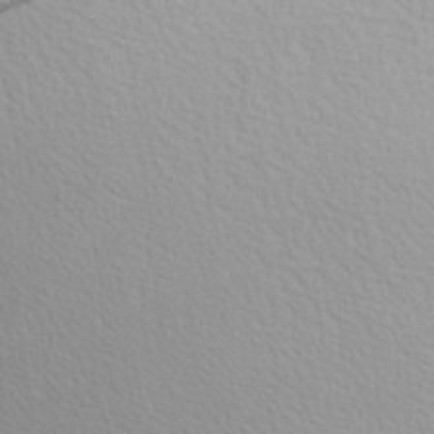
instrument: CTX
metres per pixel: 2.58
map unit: Hve
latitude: 2.2711
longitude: -123.5371
